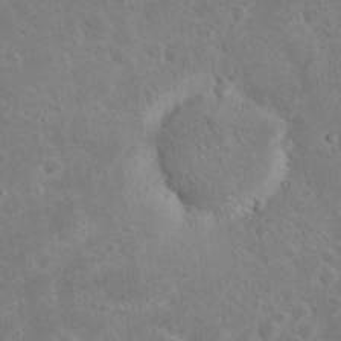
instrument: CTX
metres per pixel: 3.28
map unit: Nhu
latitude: 23.4804
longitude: -71.5938
